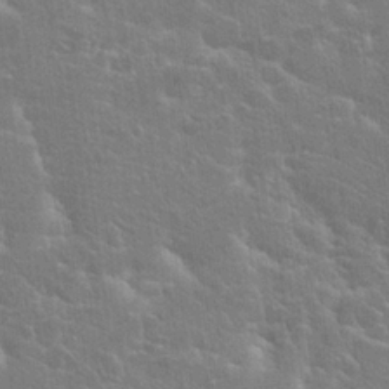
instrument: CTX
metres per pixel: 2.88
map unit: Hto
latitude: 20.7624
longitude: -39.8205
